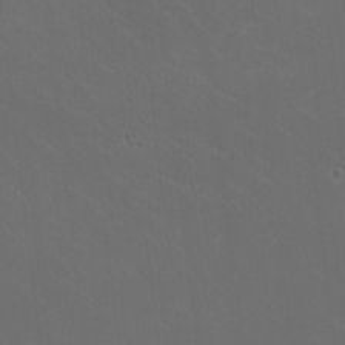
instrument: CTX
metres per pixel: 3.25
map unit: HNhu
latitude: 0.9702
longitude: -2.2900
